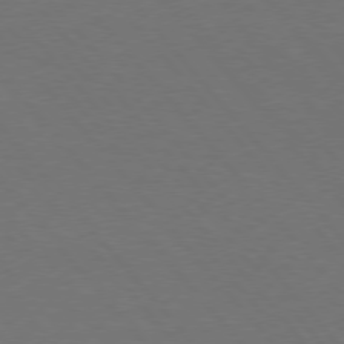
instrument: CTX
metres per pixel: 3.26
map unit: Hpe
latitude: 75.7072
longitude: -145.2726
